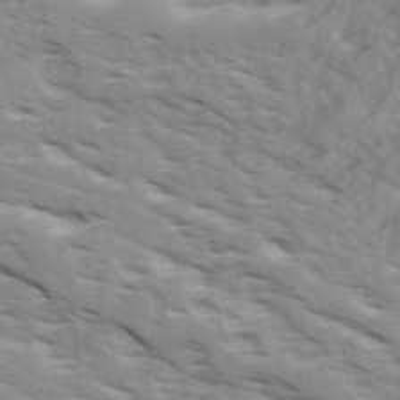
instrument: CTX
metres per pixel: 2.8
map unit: Ave
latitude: 16.4979
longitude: -129.6316
